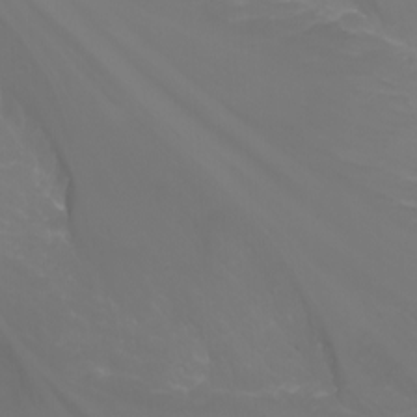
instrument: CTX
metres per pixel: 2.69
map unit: Htu
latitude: -5.2187
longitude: -88.8380
